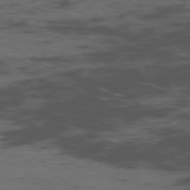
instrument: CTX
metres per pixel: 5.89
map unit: Ap
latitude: -76.2173
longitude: -66.6112
